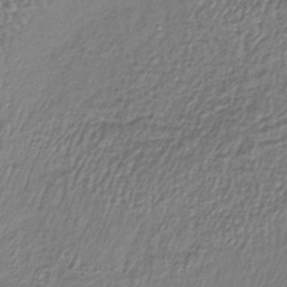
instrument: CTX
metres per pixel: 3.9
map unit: lHb
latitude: -36.0472
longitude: 61.4832
